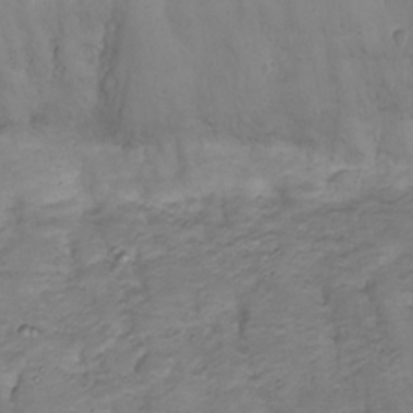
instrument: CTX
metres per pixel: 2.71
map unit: Nhu
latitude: 22.4412
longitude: -65.8772
